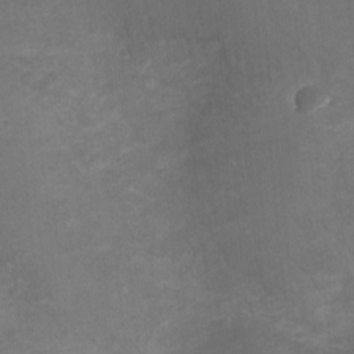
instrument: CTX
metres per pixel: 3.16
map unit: Hto
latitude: 4.8380
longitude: -32.3656
